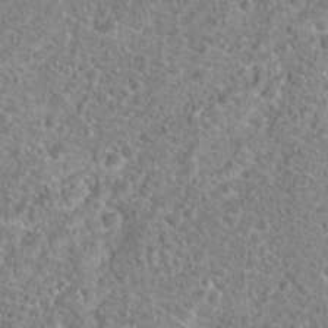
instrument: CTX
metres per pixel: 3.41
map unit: Hto
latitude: 18.3089
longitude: -41.1025
